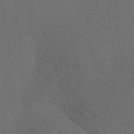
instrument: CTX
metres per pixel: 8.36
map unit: Nhu
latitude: -11.4076
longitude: -75.4804
